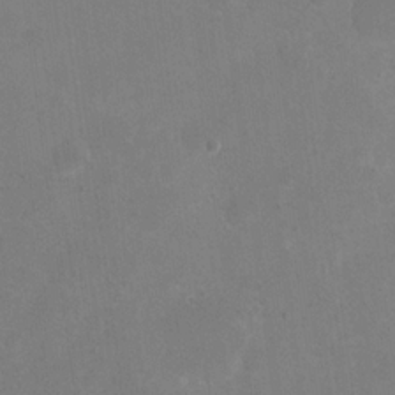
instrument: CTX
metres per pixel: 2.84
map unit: eHh
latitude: 20.1389
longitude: -64.9892
